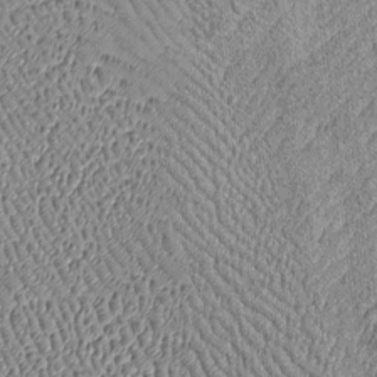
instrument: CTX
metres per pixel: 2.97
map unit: Htu
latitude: -7.0108
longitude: 157.1242
